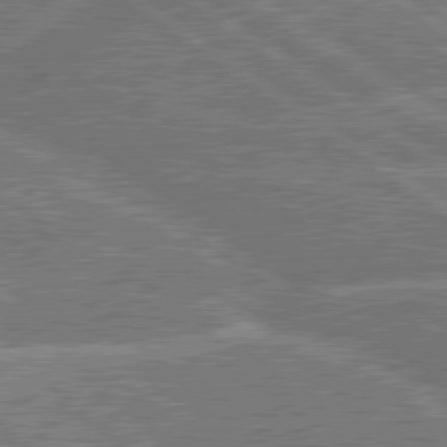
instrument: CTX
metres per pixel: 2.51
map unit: lApd
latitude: 79.8395
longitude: -156.6679
